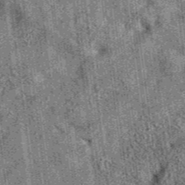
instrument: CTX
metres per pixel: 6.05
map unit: eAb
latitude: 36.0822
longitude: 107.5399
